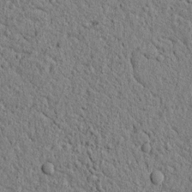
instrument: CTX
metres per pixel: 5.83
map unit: lAvf
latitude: 6.8191
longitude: 166.8597
